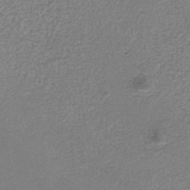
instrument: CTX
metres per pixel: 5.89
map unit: eAb
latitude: -39.3321
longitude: 51.5399
